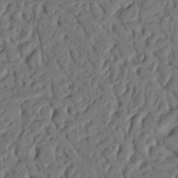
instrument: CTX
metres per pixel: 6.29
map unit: Nhu
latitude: 20.1011
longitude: -77.8961
